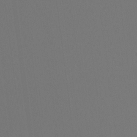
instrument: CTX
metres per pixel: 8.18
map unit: Htu
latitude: -14.0661
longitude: -48.4034
